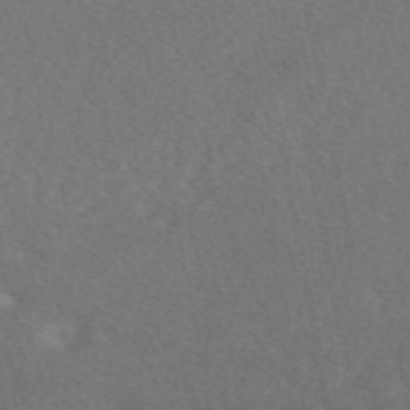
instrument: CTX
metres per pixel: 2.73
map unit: eAb
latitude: 47.9528
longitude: 117.3320
